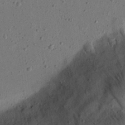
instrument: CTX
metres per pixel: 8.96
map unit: eHh
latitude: 24.2522
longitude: -68.9892
